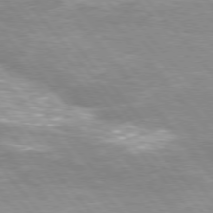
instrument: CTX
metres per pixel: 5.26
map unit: Hpe
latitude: 75.8772
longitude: -154.9514
